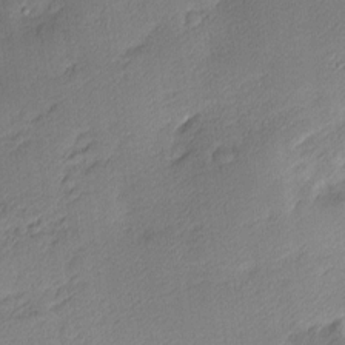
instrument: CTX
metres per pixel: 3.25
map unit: Nhu
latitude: 2.3467
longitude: -75.4426
